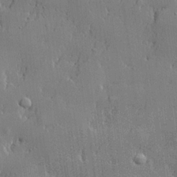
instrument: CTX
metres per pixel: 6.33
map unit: lHvf
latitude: 21.4994
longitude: 143.5777
